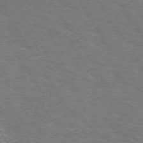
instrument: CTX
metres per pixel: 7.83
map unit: Hpe
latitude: 72.5924
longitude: -125.0269
